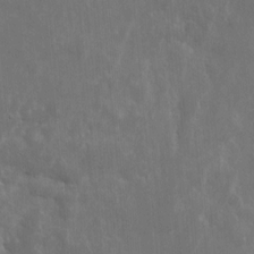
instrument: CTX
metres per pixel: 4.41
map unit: eHh
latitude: 10.7246
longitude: -72.7813
